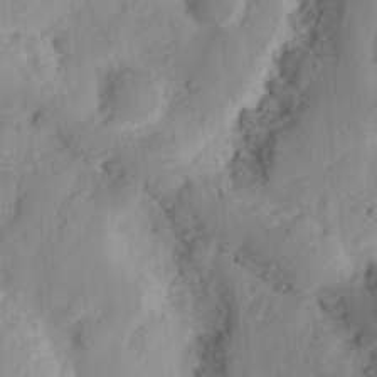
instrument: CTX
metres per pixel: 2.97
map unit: Ht
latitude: 9.5749
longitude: -74.5924
